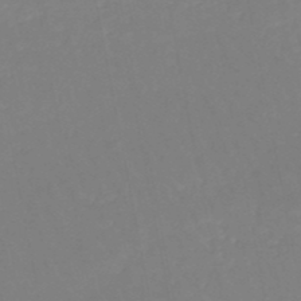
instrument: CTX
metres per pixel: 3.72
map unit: HNb
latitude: -50.5952
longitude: -53.4616
